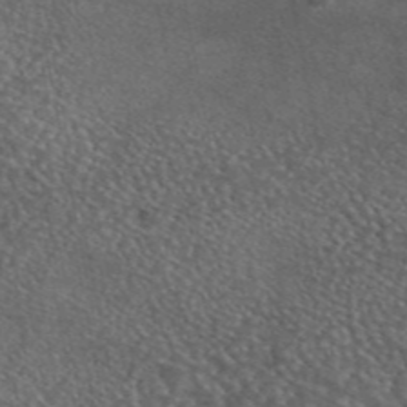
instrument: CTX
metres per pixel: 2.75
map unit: eAb
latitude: 45.7072
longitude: 113.9367
